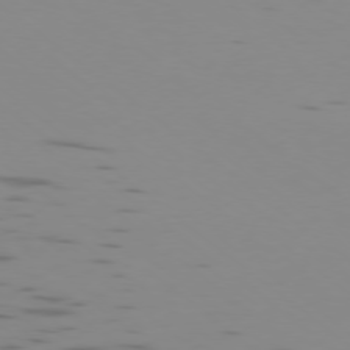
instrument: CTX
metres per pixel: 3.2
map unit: Ap
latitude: -77.7289
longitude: -66.1388
